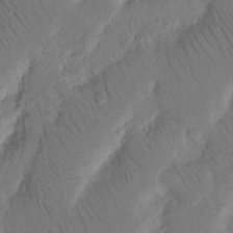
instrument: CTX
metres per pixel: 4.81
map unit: Nhu
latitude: 16.2523
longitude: -75.4993
